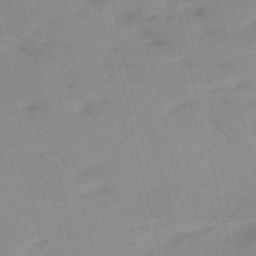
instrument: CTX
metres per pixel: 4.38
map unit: HNb
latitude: -54.9353
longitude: -45.4615
